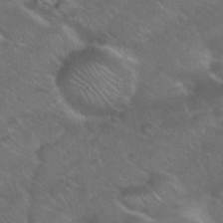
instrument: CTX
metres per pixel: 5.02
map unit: Nhu
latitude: 26.6491
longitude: -55.7827
